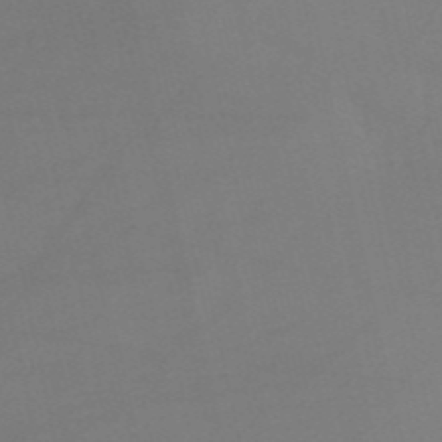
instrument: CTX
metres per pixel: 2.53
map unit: HNb
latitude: -53.1242
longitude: -50.5356
